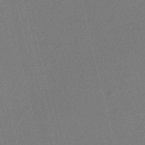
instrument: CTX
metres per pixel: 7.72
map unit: Nve
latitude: -56.4440
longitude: 61.8233
